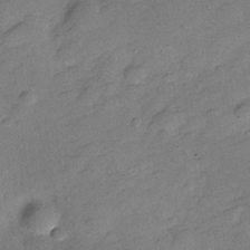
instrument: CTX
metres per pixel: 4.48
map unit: Hve
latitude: -27.8611
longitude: 92.5574
